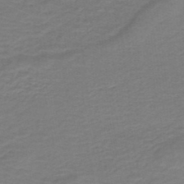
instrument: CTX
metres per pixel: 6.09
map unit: HNb
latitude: -43.6343
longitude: 52.5006
